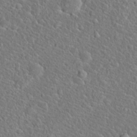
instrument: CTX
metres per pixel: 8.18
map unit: Hto
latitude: 20.0822
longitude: -44.7624
